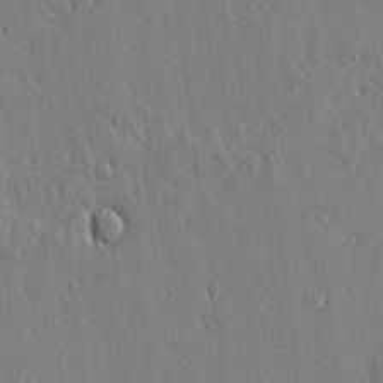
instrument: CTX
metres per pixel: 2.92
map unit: lHvf
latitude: 17.4049
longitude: -115.6127
